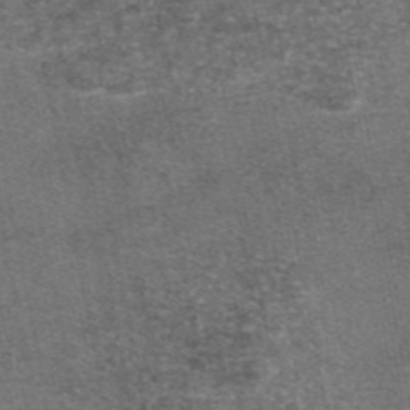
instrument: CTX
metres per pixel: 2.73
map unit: eAb
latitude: 46.7624
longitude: 103.8233
